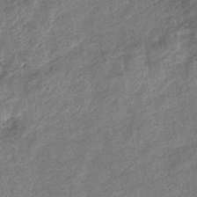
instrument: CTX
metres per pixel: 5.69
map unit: eHb
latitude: -39.8423
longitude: 79.4076
